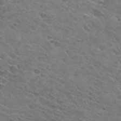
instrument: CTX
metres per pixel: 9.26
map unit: Hto
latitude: 31.0837
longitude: -45.8394
